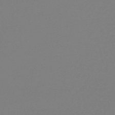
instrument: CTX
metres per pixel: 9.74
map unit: lHb
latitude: -45.6344
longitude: 70.6330
